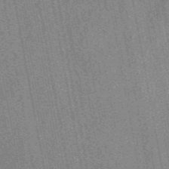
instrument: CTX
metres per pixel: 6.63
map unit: eAb
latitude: 48.8380
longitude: 103.9367
